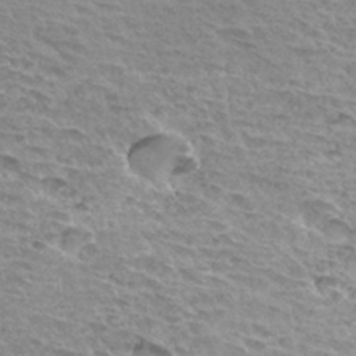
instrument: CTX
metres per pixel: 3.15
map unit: Hto
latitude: 33.5560
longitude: -40.4601
